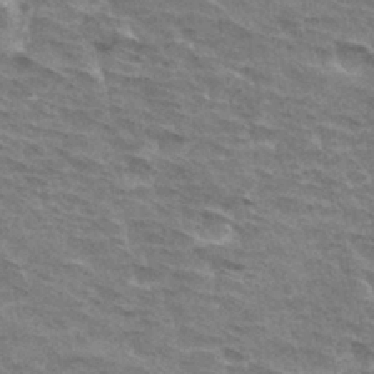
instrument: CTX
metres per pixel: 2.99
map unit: Hto
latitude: 33.0458
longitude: -45.2915
